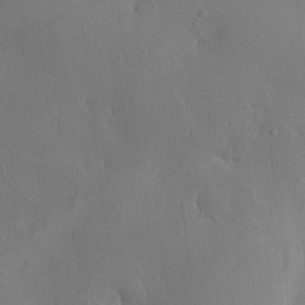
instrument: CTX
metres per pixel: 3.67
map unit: eHh
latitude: -1.6722
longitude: 15.9745
